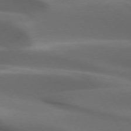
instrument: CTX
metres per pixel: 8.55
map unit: lApd
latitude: 73.3671
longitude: -52.1200
